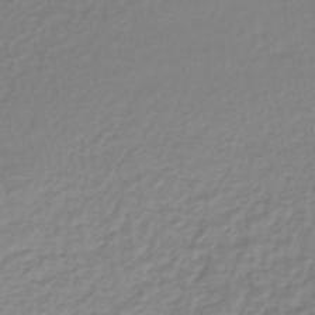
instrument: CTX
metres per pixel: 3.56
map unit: lHb
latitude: -44.5196
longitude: 65.6722
